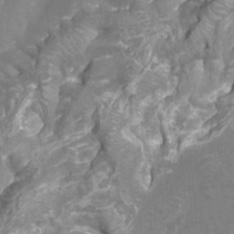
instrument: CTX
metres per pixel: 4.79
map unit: Nhu
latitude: -9.2943
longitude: -77.4804
